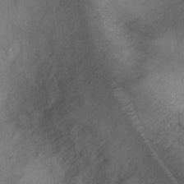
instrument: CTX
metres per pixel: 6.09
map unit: Ht
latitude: -12.3117
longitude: -21.1025
